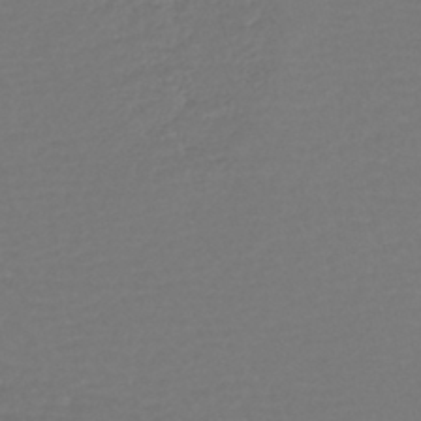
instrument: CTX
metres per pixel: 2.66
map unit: lHb
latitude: -43.4832
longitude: 78.2739
